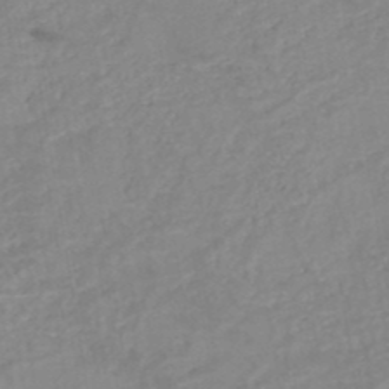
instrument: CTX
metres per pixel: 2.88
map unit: HNb
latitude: -49.4455
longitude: -44.9513
